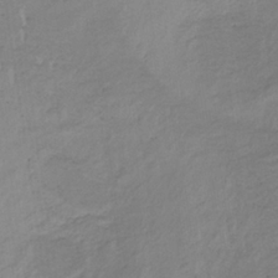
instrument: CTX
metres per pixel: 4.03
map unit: lHb
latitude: -34.2550
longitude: 68.9352
